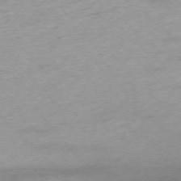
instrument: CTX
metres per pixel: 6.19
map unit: Hpe
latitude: -76.9920
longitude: -13.4993
